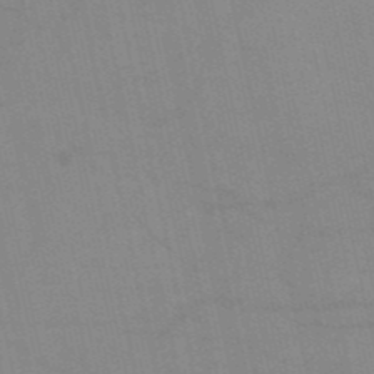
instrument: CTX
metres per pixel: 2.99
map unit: HNb
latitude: -52.8408
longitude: -47.1026
